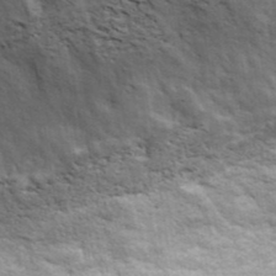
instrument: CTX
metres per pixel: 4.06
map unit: ANa
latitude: 41.5371
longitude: 17.6533
